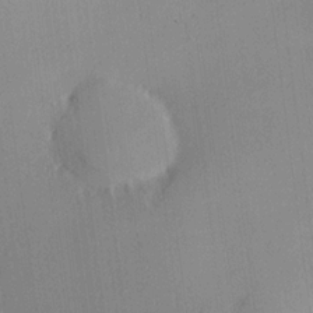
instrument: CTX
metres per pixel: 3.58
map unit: Hve
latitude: 18.5923
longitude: 149.0676
